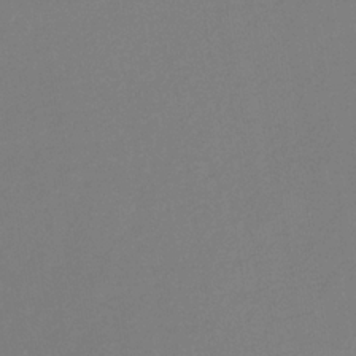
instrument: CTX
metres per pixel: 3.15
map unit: eHb
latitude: -31.9178
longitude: 71.8611
